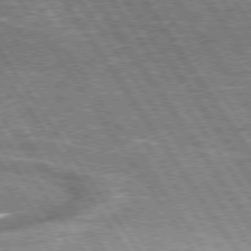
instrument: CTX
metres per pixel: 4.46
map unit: Hpe
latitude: 74.7057
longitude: -150.5734
